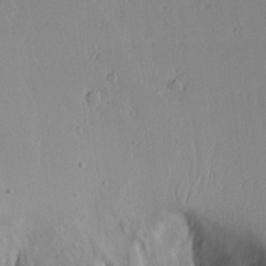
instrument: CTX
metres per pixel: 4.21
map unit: lAvf
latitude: 15.5749
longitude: -126.1767
